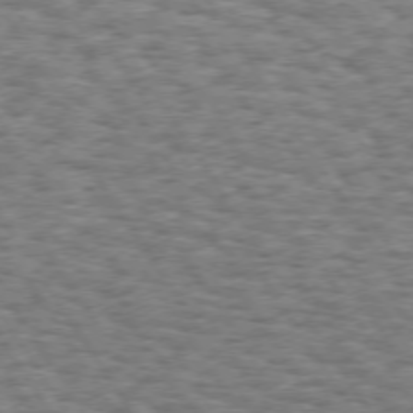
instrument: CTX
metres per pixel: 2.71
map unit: Hpe
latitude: 73.3482
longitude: -130.7625
